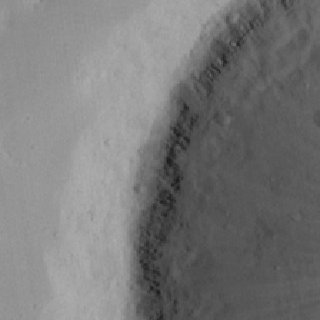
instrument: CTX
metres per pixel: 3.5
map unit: eHh
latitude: 16.4034
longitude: -73.1593
